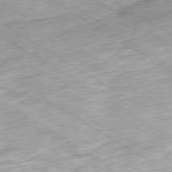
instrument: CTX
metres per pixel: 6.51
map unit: Ap
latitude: -80.1228
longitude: -51.4615
